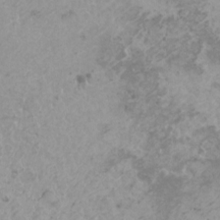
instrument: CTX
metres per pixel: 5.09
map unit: HNhu
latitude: -0.7464
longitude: 2.7841
